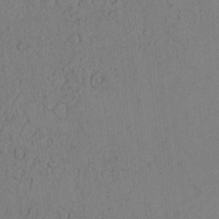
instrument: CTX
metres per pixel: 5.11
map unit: Htu
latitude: -2.9730
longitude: 167.7667
